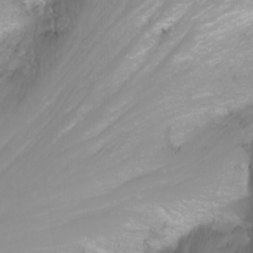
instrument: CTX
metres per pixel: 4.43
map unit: Nhu
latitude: -11.6155
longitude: -64.2711
